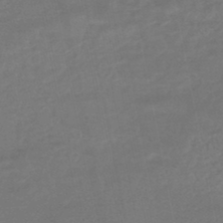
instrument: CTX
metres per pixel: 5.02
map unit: HNhu
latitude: -46.0850
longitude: 92.3873
